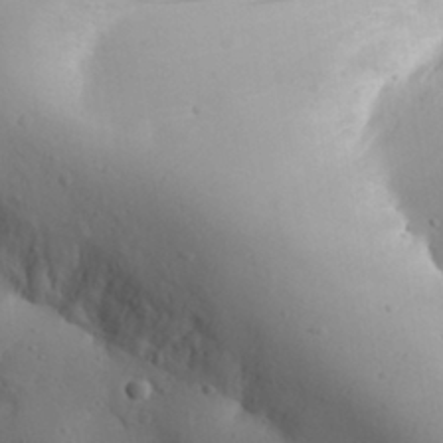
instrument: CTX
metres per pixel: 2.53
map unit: Aa
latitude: 30.7058
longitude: -143.4804
